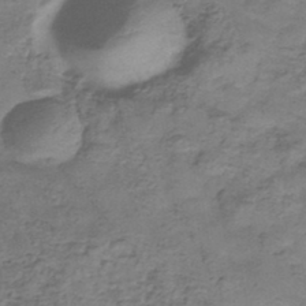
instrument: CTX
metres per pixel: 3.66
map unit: eHb
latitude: -33.3888
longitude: 75.5777
